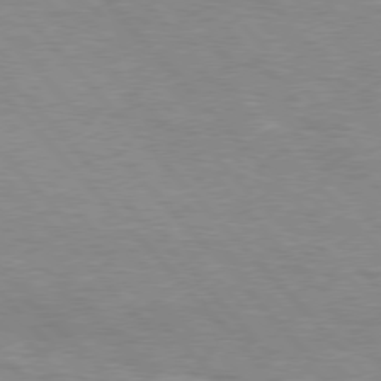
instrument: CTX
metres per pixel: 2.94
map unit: Hpe
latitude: 76.4979
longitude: -152.3090
